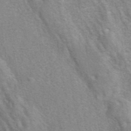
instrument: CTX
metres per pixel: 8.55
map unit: eAb
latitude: 41.4048
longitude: 106.7086
